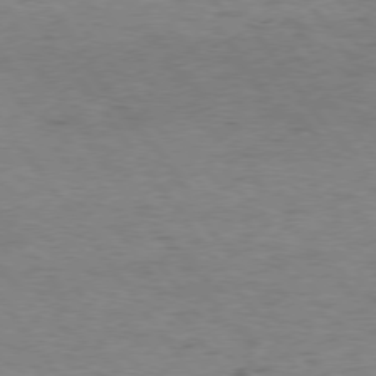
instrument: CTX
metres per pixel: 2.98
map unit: Hpe
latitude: 75.0836
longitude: -142.9325
